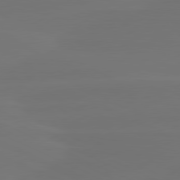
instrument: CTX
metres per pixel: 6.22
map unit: lApd
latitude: 80.2711
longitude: -83.0836
